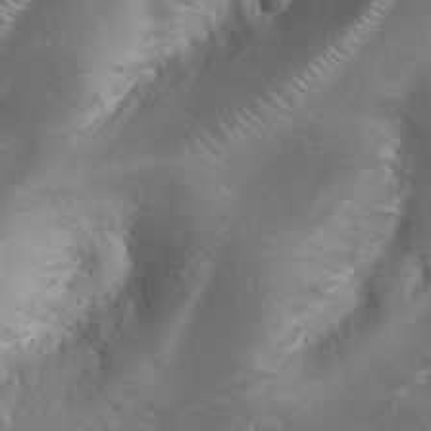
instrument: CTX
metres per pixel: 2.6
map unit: Nhu
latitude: 24.3656
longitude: -59.8205
